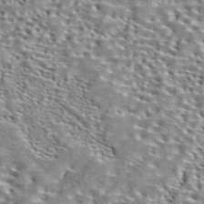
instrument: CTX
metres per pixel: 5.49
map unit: ANa
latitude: 40.8946
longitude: 17.5966
